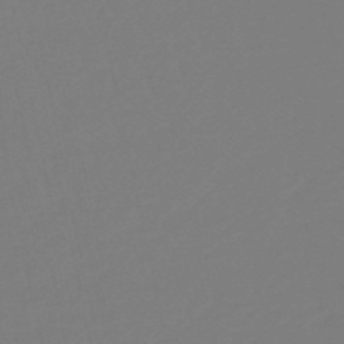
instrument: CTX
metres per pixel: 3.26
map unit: eHb
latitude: -48.9731
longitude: 86.0283
